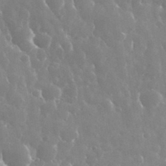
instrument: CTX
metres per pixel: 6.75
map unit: eHh
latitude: 34.9891
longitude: -58.2334
